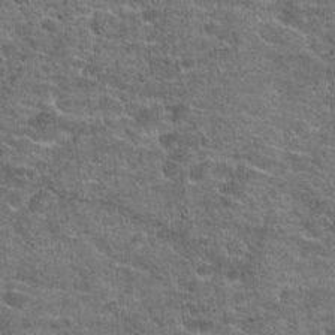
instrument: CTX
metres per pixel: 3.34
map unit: Hto
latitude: 21.0081
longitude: -43.7639
